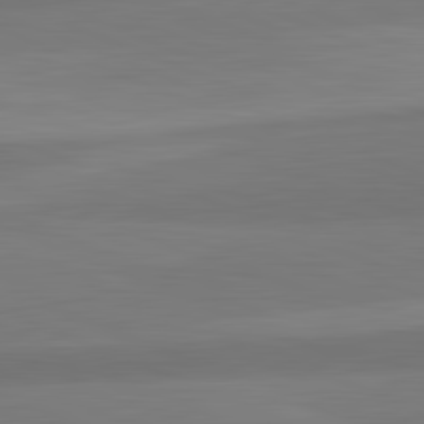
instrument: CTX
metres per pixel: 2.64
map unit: lApd
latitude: 82.5734
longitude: 156.3306
